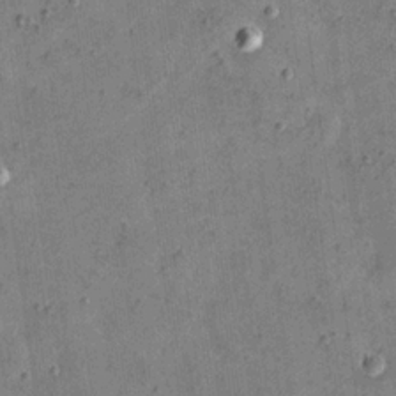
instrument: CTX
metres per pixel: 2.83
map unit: eHh
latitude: 21.9150
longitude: -66.4601
